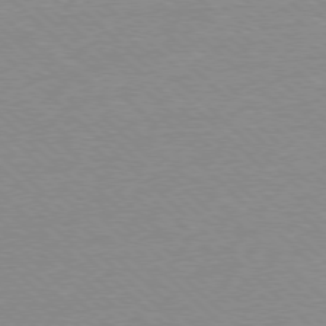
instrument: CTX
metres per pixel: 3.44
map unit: Ap
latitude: -78.1794
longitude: -62.1956
